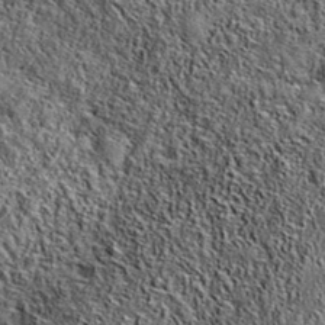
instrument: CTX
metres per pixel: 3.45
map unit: eAb
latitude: 37.9339
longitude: 109.6344
